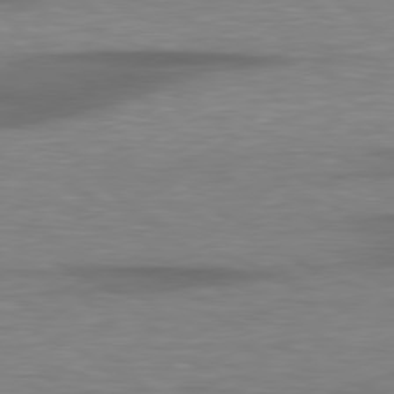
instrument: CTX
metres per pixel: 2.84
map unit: lApd
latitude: 79.0459
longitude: -115.8961
